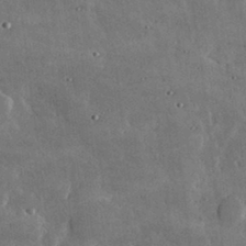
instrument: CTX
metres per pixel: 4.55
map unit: lHvf
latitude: 32.4601
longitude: -91.1403
